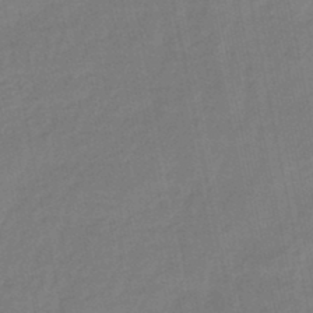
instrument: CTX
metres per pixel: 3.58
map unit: eHb
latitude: -45.5966
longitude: 87.8611
